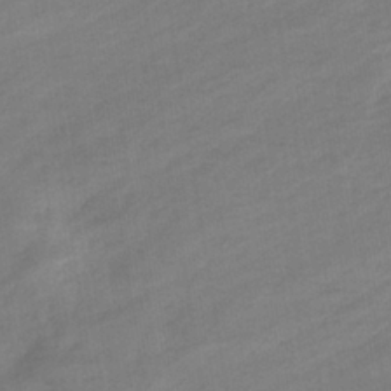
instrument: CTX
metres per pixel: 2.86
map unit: eHb
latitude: -36.5762
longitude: 78.3306
